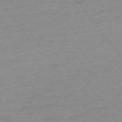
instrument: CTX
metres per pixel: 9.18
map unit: Ap
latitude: -75.3888
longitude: -80.4979
